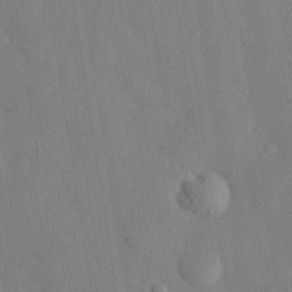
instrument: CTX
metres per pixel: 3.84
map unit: eHh
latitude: 30.0255
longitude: -76.6112
